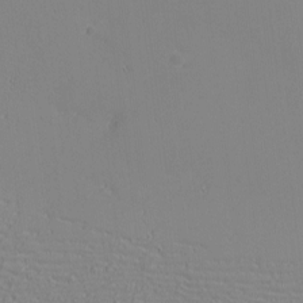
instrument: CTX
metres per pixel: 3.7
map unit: eHh
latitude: -3.1809
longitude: -80.8380
